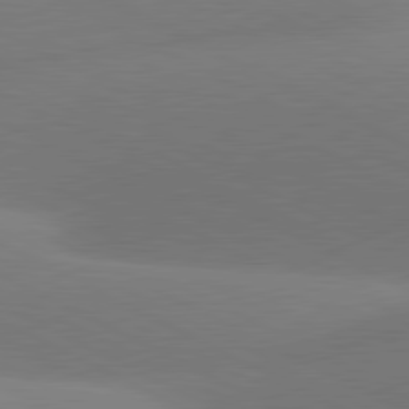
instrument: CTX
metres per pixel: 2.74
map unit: lApd
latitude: 80.9514
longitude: 128.9353
